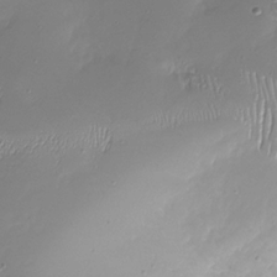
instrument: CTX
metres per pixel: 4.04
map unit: Nhu
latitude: -27.5777
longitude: -59.1781
